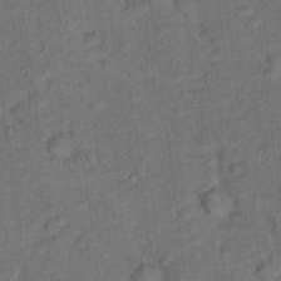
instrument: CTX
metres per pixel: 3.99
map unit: Hto
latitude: 15.8773
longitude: -31.4616
